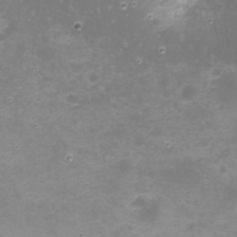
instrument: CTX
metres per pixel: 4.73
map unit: Nhu
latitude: 23.1025
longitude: -61.7071
